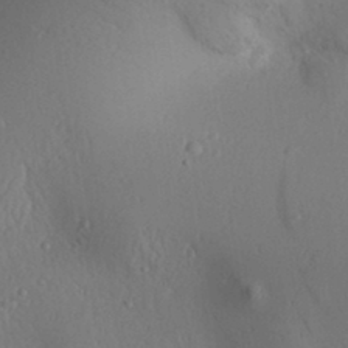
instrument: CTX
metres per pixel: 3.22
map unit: Aa
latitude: 30.7813
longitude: -141.4993
